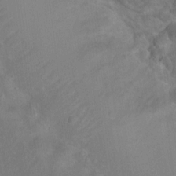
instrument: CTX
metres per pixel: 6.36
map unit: Nhu
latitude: 8.9892
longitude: -22.2900
